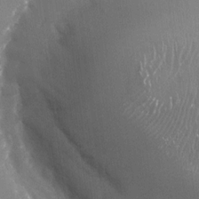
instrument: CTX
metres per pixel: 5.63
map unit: Nhu
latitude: -24.3873
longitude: -72.0633
